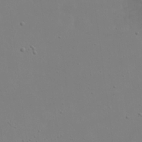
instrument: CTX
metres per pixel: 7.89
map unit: eHh
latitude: 20.4979
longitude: -72.1011
